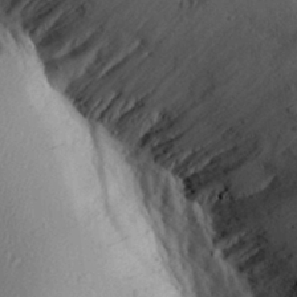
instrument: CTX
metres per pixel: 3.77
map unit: Aa
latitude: 29.9906
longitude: -135.6127
